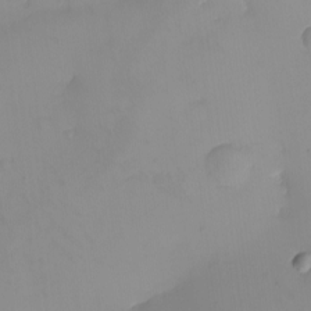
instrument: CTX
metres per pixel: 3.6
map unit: eHh
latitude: -9.3698
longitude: -66.4034
